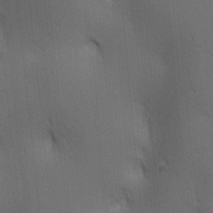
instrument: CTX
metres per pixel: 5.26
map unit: lAa
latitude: 11.6883
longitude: -108.6868
